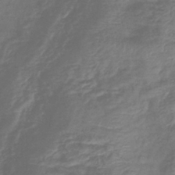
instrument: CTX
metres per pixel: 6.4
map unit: eHb
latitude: -40.3684
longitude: 78.3495
